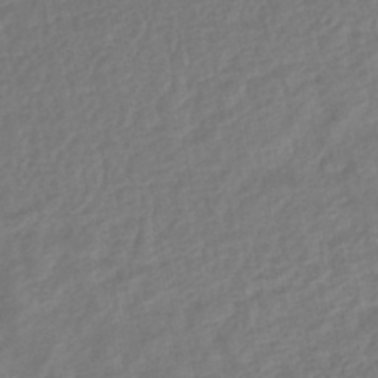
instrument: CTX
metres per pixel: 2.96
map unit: HNhu
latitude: -45.5210
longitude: 101.8800
